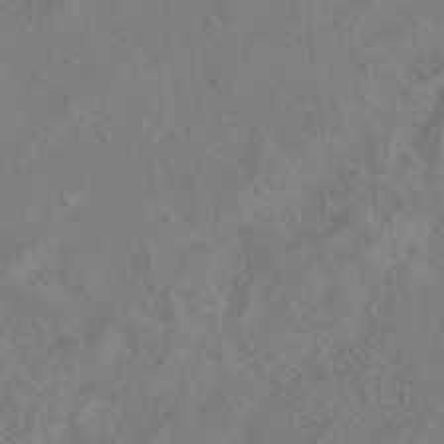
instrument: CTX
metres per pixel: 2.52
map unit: ANa
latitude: -38.2740
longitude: 95.8611
